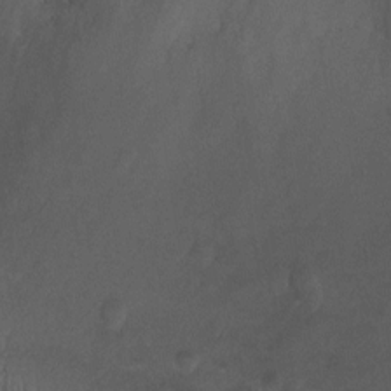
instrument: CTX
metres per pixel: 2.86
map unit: Ht
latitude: 4.1767
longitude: -20.6301
